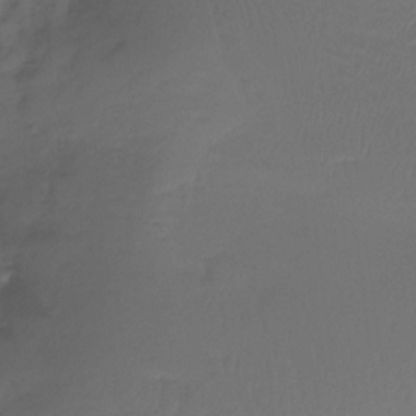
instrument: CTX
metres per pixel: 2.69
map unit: Ht
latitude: -15.1054
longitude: -49.1403
